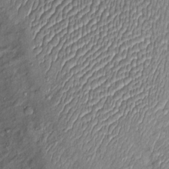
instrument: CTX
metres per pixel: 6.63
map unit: Ht
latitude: 13.2726
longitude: -40.6301
